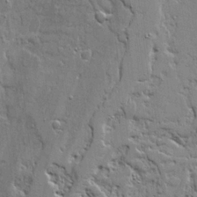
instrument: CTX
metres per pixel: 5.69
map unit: Ave
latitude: 19.9150
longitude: -127.5371
